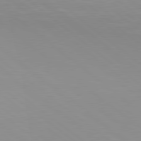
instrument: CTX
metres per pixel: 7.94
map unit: lApd
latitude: 79.2348
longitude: -176.7435
